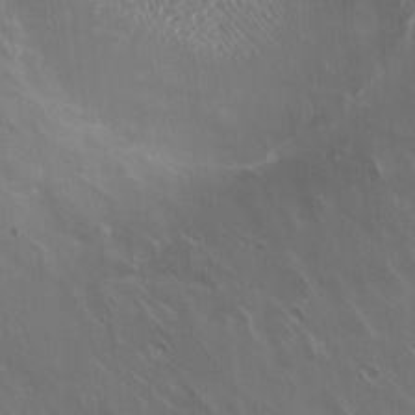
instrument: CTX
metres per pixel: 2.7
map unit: HNhu
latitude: -3.4454
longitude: -1.4237
